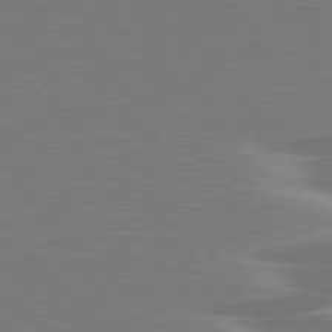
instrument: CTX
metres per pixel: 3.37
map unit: lApd
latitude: 79.2159
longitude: -93.3481
